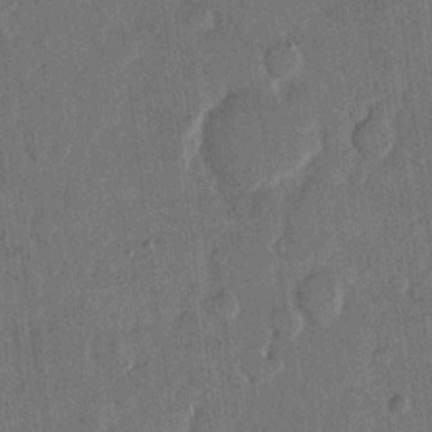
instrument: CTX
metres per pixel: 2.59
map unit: eHh
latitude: 14.1389
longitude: -68.7813
